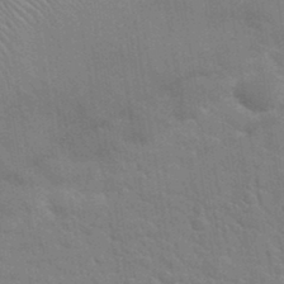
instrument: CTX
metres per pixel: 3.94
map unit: Hto
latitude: 34.1388
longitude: -51.7638
